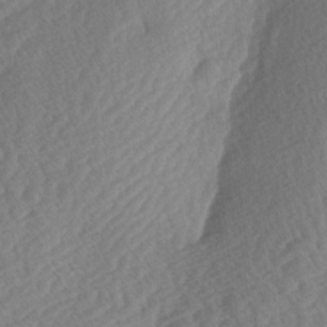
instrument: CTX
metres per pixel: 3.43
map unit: lAa
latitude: -2.9541
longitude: -127.5749
